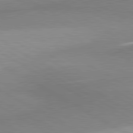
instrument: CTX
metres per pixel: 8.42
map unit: lApd
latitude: 80.8191
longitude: 159.1431
